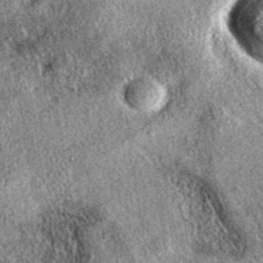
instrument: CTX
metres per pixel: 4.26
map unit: eAb
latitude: 36.9891
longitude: 108.3684
